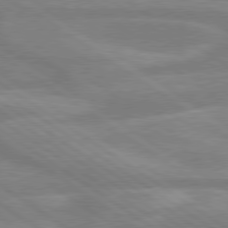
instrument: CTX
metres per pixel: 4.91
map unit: lApd
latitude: 79.3104
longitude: -122.6490
